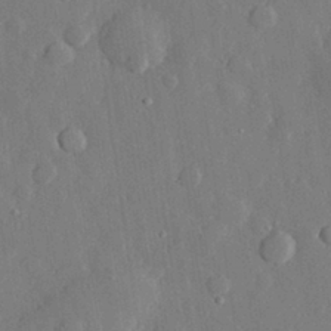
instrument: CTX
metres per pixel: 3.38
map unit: eHh
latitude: 28.8002
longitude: -79.3860
